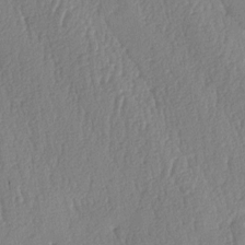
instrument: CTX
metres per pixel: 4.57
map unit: lAa
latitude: -8.2361
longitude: -129.1781
